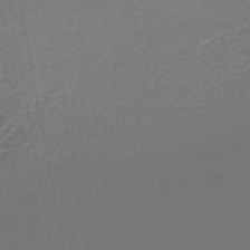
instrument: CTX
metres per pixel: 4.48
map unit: lHb
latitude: -45.2943
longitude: 62.0661
